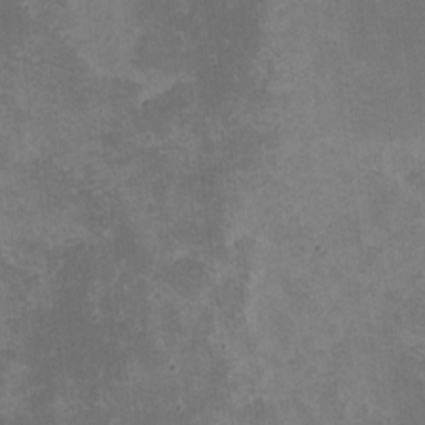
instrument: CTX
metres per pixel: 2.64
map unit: eHh
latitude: -1.0298
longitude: -86.1389
